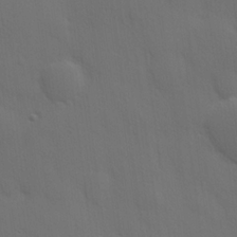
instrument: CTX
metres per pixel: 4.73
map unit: Hve
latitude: 19.4426
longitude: 150.6707
